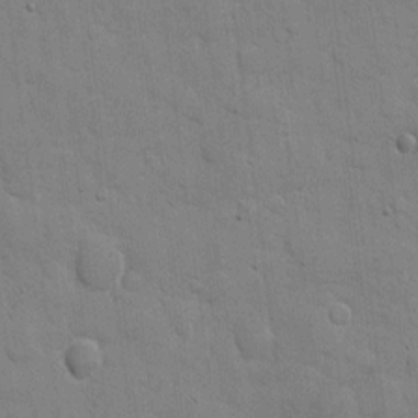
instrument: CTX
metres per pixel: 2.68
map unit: eHh
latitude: 9.8961
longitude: -67.0836
